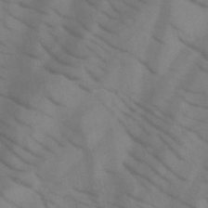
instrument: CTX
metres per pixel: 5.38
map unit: HNb
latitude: -44.8975
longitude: -41.0836
